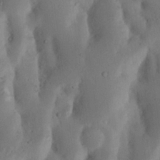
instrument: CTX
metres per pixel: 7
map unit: Nhu
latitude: 18.6868
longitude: -75.6883
